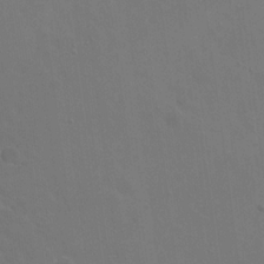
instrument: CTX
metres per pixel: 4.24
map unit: eHh
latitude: 19.5182
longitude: -66.4412
